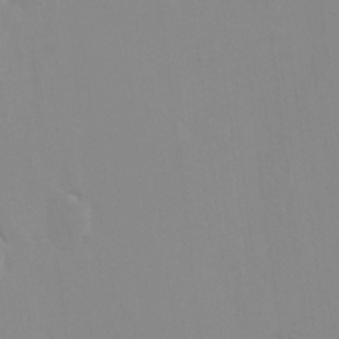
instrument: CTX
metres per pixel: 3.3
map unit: Hto
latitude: 7.6505
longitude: -34.8380
